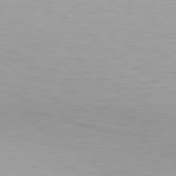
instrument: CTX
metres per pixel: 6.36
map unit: Hpe
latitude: 79.4616
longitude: -129.3293
